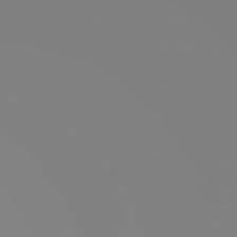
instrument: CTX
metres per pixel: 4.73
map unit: Hpe
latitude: 75.5749
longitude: -142.8758
